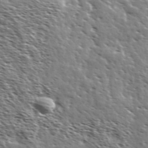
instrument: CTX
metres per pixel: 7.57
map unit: Ave
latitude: 37.2348
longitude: -110.7624
